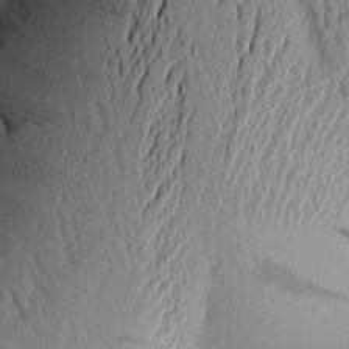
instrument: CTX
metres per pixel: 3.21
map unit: Aa
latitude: 18.7624
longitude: -148.5546
